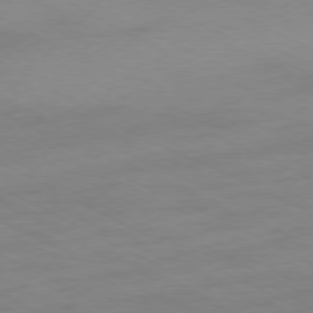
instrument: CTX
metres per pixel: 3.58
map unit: Ap
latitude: -77.6722
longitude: -74.5735
